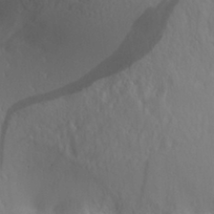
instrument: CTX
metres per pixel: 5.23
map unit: Aa
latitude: 30.5546
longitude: -140.9891
